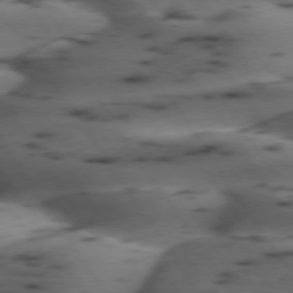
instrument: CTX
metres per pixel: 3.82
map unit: lApd
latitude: 74.9892
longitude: -70.1200
